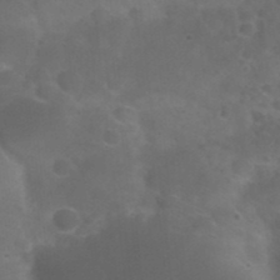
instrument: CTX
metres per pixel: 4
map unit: Nhu
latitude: 27.1025
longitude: -54.9325
